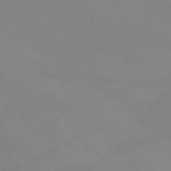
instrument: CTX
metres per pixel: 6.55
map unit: HNb
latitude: -51.3510
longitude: -41.9339
